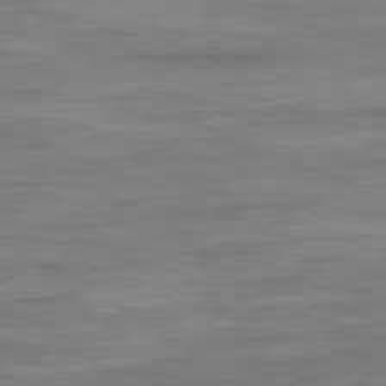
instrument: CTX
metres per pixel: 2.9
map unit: Ap
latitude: -82.1228
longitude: -74.1389
